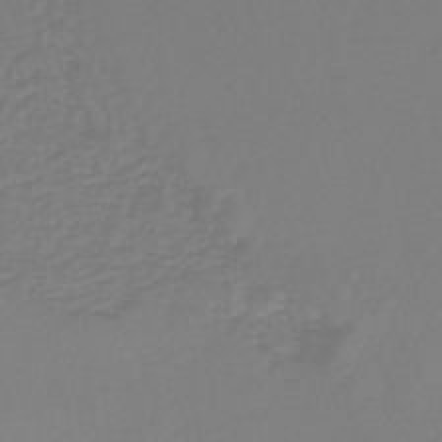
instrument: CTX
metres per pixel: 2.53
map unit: lHb
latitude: -45.6722
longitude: 62.3873
